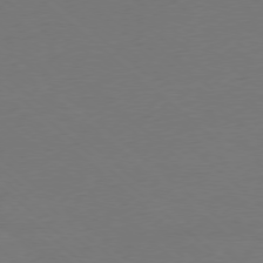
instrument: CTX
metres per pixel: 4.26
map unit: Ap
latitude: -78.5195
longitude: -57.1025
